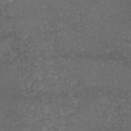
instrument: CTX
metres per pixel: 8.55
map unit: eAb
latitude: 45.7638
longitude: 114.4251
